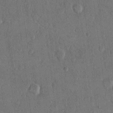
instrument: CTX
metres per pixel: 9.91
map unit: eHh
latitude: 15.1026
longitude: -68.2712
